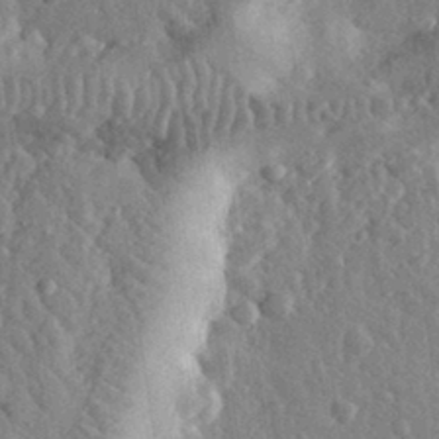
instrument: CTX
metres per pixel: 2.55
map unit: eHh
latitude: 32.6868
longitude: -79.8395
